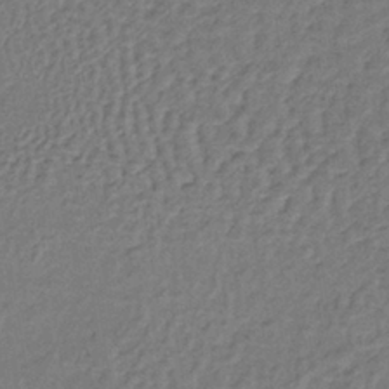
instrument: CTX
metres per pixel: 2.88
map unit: lHb
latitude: -37.5210
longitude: 59.8611
